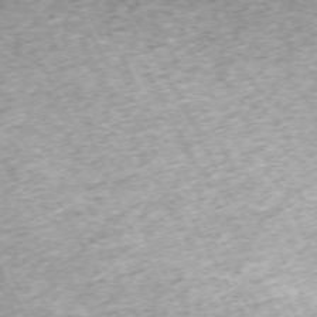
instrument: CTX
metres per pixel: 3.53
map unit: Hpe
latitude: -70.6141
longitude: 13.5399
